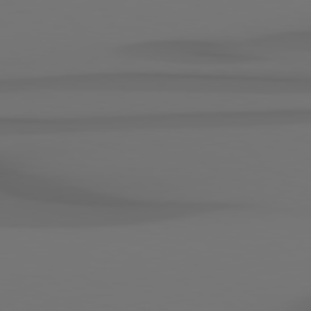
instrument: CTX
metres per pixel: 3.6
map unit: Hpe
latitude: 78.5168
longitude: -135.8394
